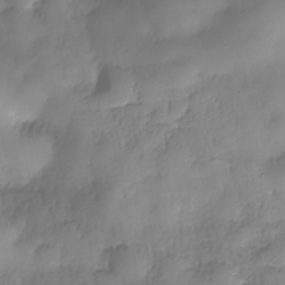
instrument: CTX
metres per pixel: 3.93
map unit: Nhe
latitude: -37.6344
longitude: -147.4238
